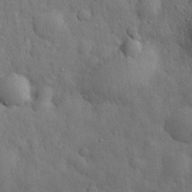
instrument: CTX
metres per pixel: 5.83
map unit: eHh
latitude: 29.1403
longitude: -75.6127
